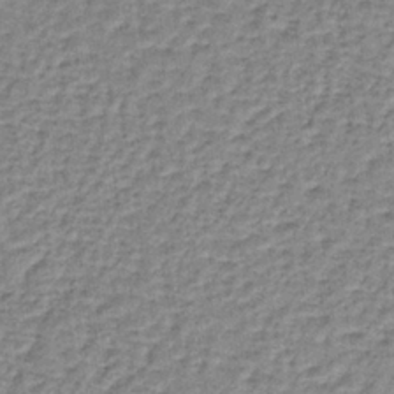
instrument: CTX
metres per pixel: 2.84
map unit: lHb
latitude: -36.7085
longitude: 59.9178
